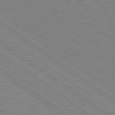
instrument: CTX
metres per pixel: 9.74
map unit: Hpe
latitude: 78.8002
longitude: -145.3293
